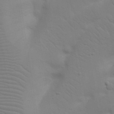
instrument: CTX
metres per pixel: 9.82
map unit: Nhu
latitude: 23.5560
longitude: -73.4427
